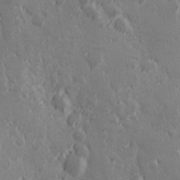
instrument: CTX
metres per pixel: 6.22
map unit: Hve
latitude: 25.2348
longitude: 146.3306
